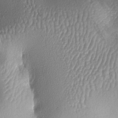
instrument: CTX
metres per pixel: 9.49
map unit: lAa
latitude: -6.2928
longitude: -127.3671
